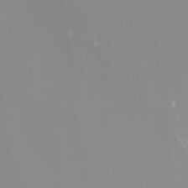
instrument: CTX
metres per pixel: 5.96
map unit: Ht
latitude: -12.4440
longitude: -49.8394
